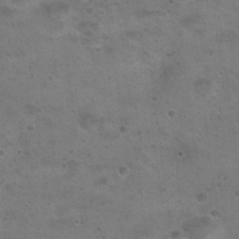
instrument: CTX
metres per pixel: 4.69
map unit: Hto
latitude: 22.8002
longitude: -48.4223
